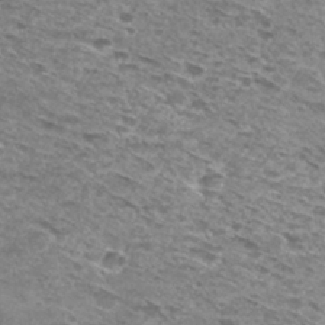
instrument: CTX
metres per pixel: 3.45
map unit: Hto
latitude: 30.1578
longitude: -46.1767
